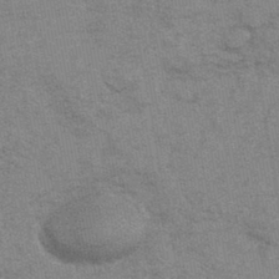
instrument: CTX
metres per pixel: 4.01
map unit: HNhu
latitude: -43.9745
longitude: 90.1417
